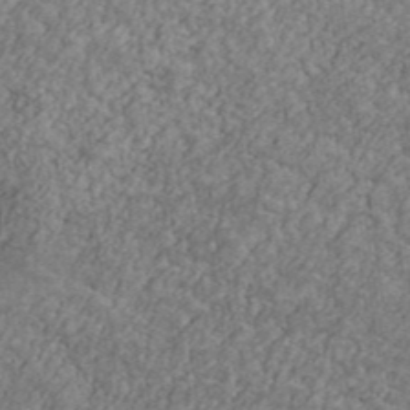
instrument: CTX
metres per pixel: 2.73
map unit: Ave
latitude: 41.4237
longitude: -111.1214
